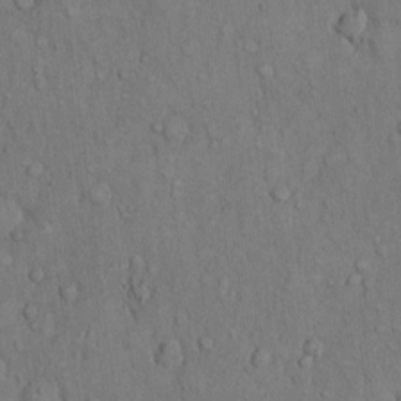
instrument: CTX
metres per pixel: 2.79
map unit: Hto
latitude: 10.8380
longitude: -60.8947
